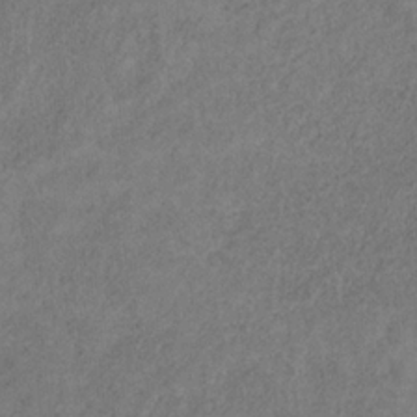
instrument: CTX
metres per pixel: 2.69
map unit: HNb
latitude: -32.3873
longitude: 58.5384
